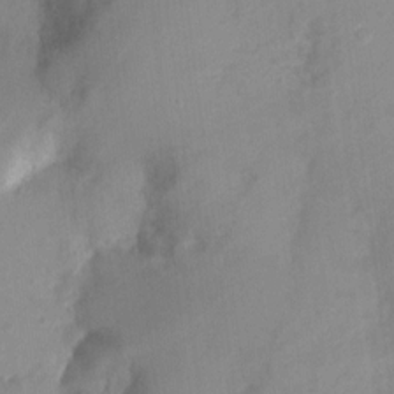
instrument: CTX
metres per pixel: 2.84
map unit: Nhu
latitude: 4.8758
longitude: -18.3089
